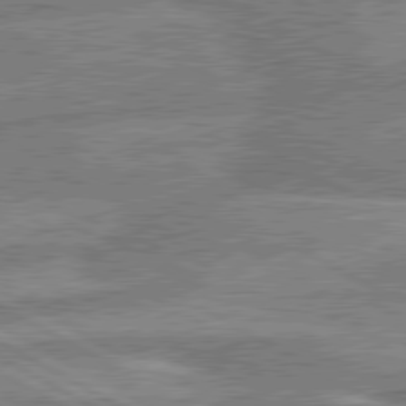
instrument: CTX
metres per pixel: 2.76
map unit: lApd
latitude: 80.1956
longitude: -171.9339
